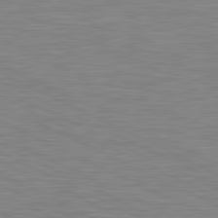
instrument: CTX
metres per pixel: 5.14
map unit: lApd
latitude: 81.3482
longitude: -169.3671
